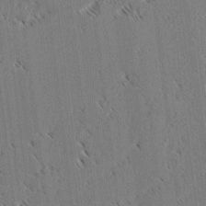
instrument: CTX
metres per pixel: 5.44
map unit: lAvf
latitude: 3.3859
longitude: -106.3467
